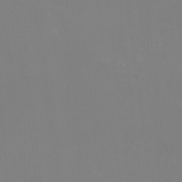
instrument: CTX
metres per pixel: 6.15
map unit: HNhu
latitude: -1.0298
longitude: -5.2537
